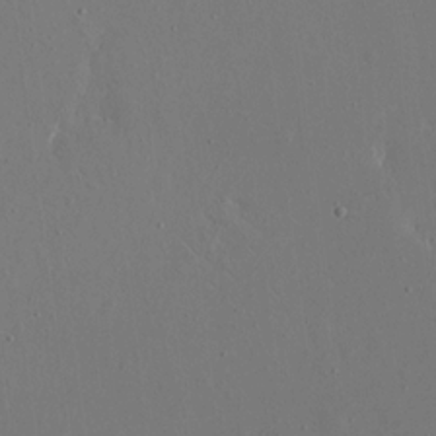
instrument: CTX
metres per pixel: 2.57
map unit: eHh
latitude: 15.9339
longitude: -69.8961
